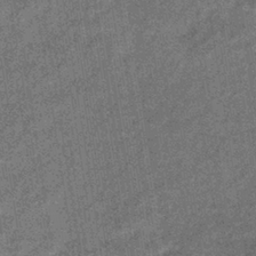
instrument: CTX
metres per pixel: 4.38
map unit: eHb
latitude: -39.3888
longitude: 79.0675
